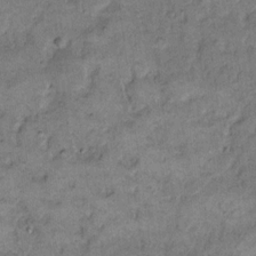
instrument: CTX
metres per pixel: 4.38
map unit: eHh
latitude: 13.0459
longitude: -65.2348
